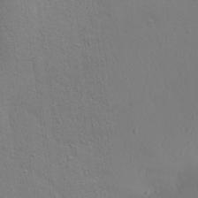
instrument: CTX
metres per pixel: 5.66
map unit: Aa
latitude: 28.2333
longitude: -147.1592
